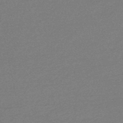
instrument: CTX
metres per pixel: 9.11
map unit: HNb
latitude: -48.1984
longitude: 60.1417
